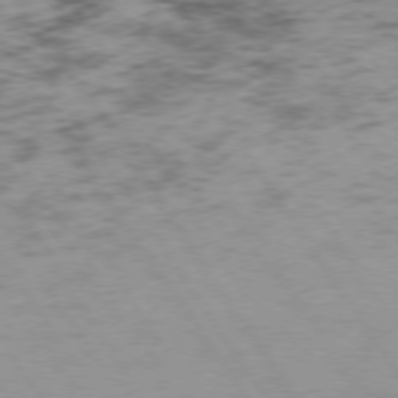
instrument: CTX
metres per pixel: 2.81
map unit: Hpe
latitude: 74.1011
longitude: -142.1767
